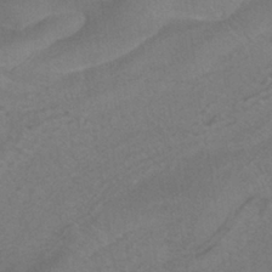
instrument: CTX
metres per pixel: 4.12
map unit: ANa
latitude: -37.6721
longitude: 95.7855
